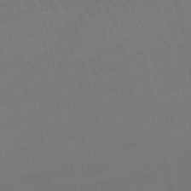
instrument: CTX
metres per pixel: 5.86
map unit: lHb
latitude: -46.7652
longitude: 77.5021
